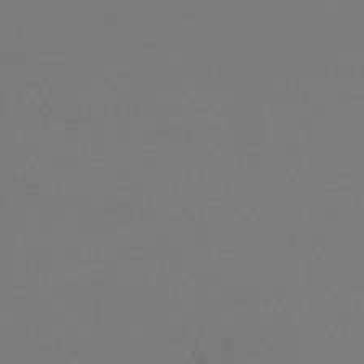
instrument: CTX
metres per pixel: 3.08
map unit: lHb
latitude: -45.0864
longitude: 72.0094
